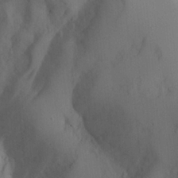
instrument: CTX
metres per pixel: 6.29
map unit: Aa
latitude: 25.7827
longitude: -131.5183
